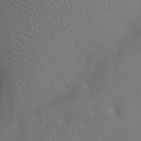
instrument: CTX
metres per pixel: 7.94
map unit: Ht
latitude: -10.0661
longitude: -21.6316
